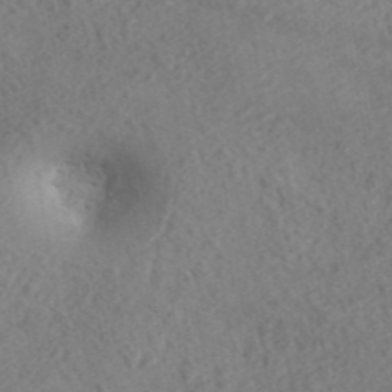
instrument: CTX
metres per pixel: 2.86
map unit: ANa
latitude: 43.2726
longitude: 27.5021
